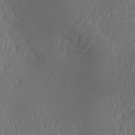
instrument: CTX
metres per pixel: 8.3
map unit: Aa
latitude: 32.5357
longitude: -141.5182
